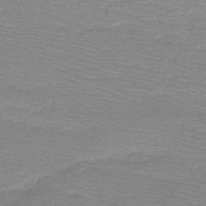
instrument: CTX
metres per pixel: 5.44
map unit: HNb
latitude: -48.9920
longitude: -42.0255
